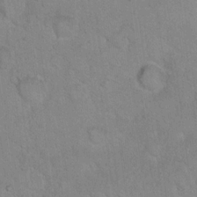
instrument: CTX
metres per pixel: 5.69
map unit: Hto
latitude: 15.9717
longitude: -40.6112
